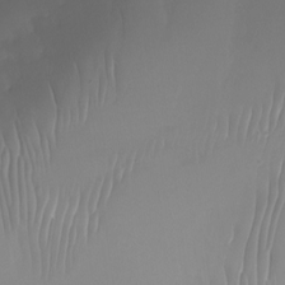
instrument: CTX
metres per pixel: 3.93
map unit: Nhu
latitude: -24.3495
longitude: -71.8016
